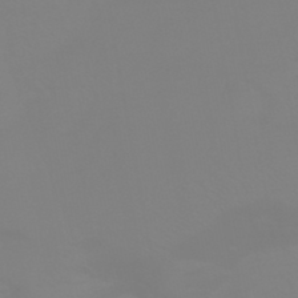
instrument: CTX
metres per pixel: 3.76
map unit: HNhu
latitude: -45.3699
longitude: 90.4251
